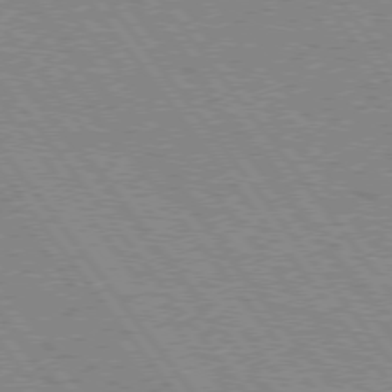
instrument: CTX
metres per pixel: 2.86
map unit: Hpe
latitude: 75.3293
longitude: -149.3482
